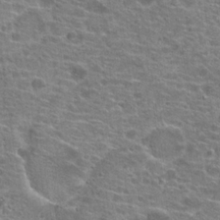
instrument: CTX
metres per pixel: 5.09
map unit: Hto
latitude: 20.0444
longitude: -41.5371
